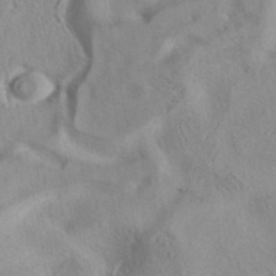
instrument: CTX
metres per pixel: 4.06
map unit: eAb
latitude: 40.7435
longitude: 105.5021
